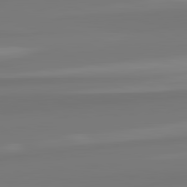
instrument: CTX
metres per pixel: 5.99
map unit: lApd
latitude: 82.7057
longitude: 173.2565
